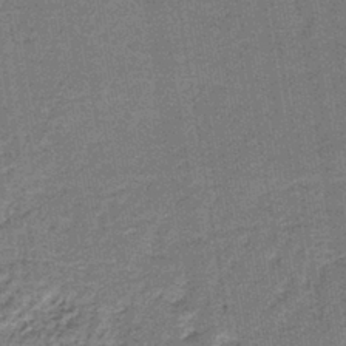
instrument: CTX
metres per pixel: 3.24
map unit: HNb
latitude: -39.3132
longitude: 50.6896
